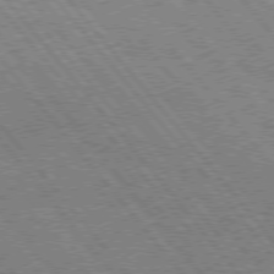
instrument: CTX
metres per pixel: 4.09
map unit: Hpe
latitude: 75.2537
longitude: -150.2900
